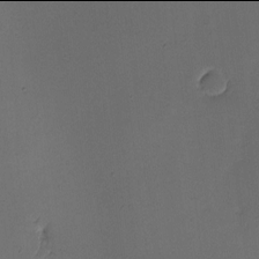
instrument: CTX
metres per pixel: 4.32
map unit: eHh
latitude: -2.0094
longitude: -74.0444
